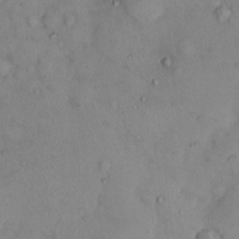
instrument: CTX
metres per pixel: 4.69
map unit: eHh
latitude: 11.6883
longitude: -62.2901
